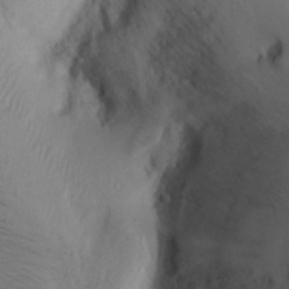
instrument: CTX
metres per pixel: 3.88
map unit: Aa
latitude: 30.0822
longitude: -134.3656
